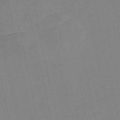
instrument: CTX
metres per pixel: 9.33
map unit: Nve
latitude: -57.3509
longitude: 50.4440
